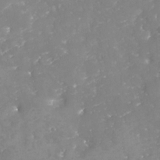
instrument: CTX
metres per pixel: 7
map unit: Nhu
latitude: -29.1998
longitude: -64.7246
